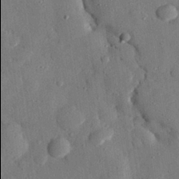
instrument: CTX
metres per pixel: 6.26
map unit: eHh
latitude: 27.6694
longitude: -77.9906
